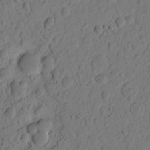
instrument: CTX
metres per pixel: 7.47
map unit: eHh
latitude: -0.9731
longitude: 16.5007
